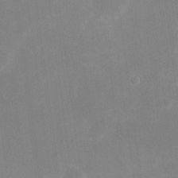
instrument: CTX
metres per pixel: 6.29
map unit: eHh
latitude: 19.9150
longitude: -70.5546
